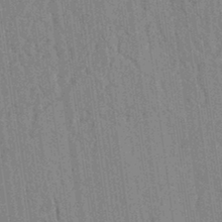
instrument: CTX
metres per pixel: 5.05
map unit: lAvf
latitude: 6.7246
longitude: 164.3307
